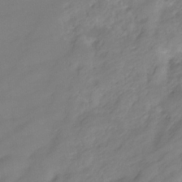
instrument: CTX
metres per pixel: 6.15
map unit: HNhu
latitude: -27.7288
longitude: 75.2565
